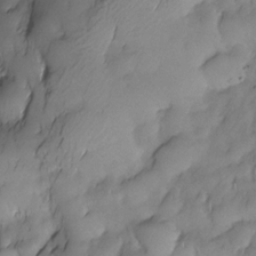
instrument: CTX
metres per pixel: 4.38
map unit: Nhe
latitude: -29.8989
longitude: -139.9150
